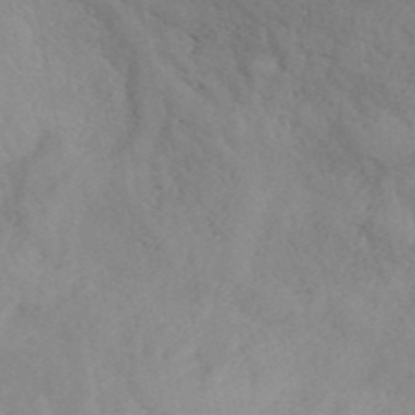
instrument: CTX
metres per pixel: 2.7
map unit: ANa
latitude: 42.5924
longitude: 53.8044
